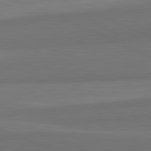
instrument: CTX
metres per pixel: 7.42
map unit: lApd
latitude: 82.4223
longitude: 157.1053
